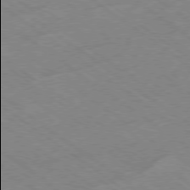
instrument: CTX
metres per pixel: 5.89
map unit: Hpe
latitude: -78.4440
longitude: -21.9906
